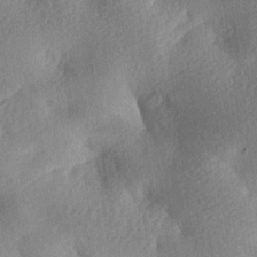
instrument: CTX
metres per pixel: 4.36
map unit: lAa
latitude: -8.6140
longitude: -127.5371
